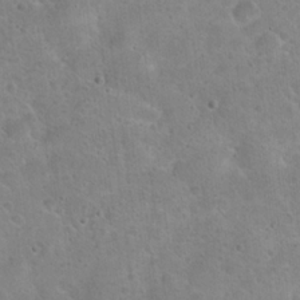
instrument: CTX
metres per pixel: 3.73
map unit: Hto
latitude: 21.9717
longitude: -50.5923
